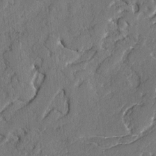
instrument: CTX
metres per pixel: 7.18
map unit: lAvf
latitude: -2.3684
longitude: -107.5938
